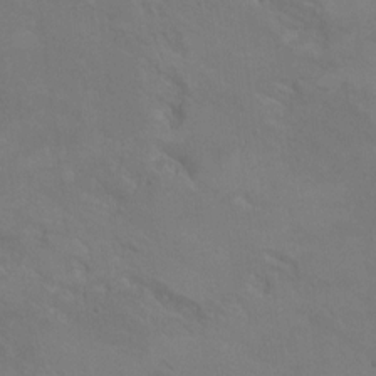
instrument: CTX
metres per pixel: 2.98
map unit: Hto
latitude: 6.4979
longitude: -35.7638
